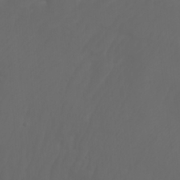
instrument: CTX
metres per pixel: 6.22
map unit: Nhu
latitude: -7.3887
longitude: -81.9528
